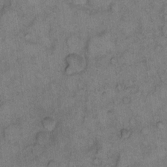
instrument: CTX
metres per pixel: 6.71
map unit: eHh
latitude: 9.8583
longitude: -63.6505
